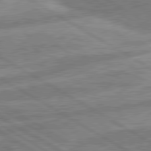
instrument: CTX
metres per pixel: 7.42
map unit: lApd
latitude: 80.6113
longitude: -170.1956
